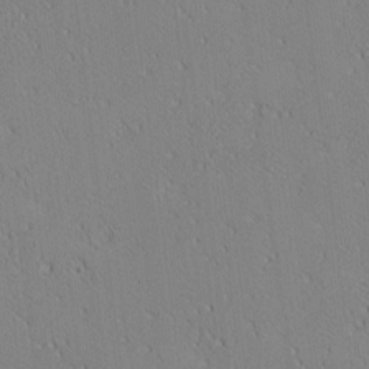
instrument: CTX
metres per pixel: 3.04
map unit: lAa
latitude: 12.2901
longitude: -107.7261
